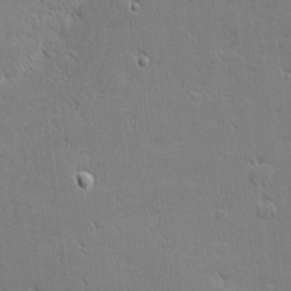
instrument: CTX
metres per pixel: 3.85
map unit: eHh
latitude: 1.9906
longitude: -77.8772
